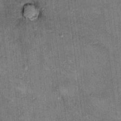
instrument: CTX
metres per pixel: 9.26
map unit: Hto
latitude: 10.5735
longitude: -36.3467
